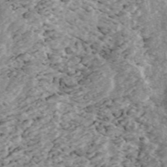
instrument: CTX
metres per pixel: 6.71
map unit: ANa
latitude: 45.4048
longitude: 29.6911
